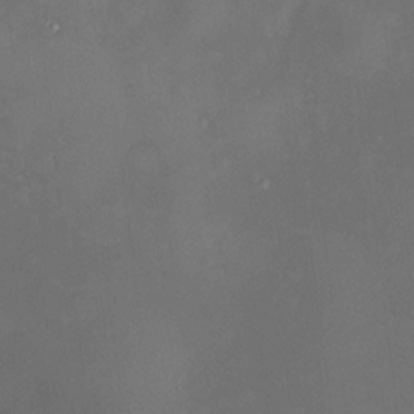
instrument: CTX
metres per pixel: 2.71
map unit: HNhu
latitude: 6.9514
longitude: 8.5385
